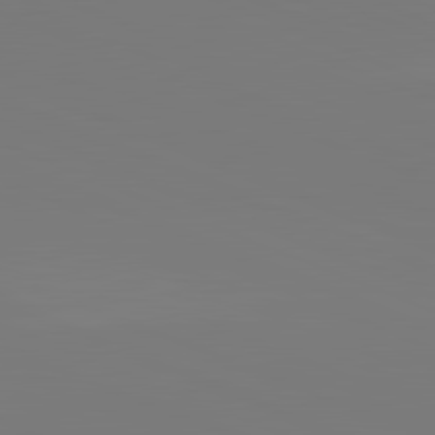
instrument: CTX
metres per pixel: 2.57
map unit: lApd
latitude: 82.1011
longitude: 147.3887
